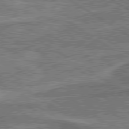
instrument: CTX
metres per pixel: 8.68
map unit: lApd
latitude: 79.6694
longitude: 172.2550
